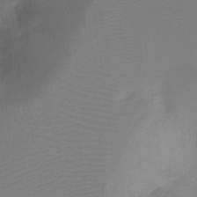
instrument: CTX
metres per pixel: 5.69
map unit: Ht
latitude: -10.3306
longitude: -28.6301
